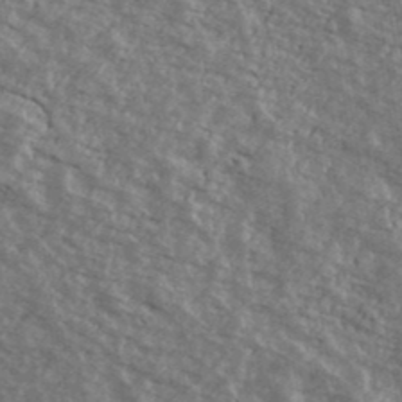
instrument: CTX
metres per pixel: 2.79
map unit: Ave
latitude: 40.5167
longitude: -109.5560
